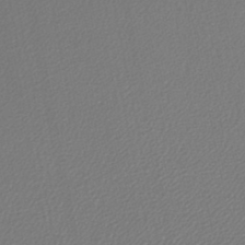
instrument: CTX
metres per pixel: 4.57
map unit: lHb
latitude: -45.1053
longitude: 75.3510
